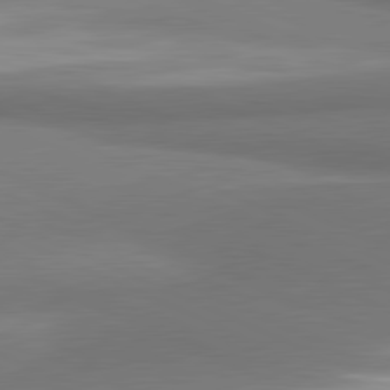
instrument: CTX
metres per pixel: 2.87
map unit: lApd
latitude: 81.4048
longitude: 163.8611
